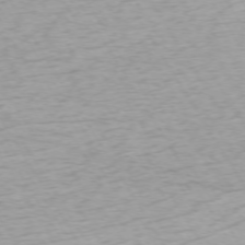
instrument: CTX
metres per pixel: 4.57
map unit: Ap
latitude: -73.1242
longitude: -69.0270
